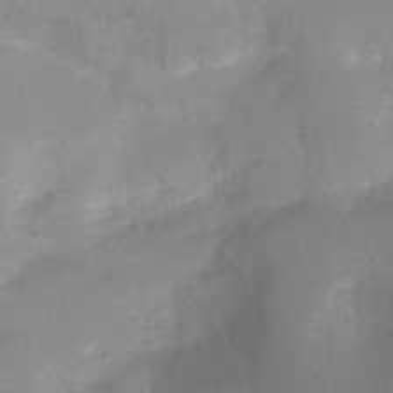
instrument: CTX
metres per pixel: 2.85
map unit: Ht
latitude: -8.4251
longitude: -24.8002
